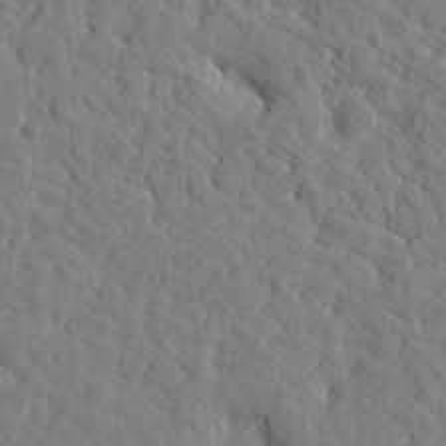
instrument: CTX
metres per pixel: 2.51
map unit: Htu
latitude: 1.3859
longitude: 179.1431
